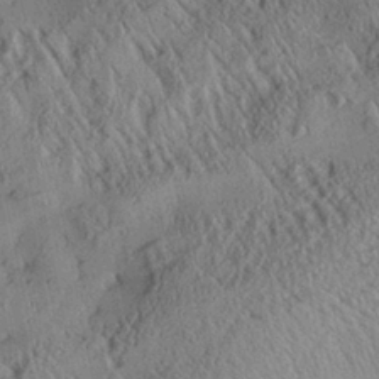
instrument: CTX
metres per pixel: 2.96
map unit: Aa
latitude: 28.5357
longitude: -134.8947
